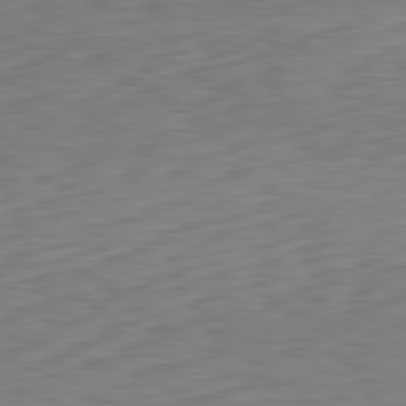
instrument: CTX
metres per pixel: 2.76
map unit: Hpe
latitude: -82.4062
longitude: 11.2943
